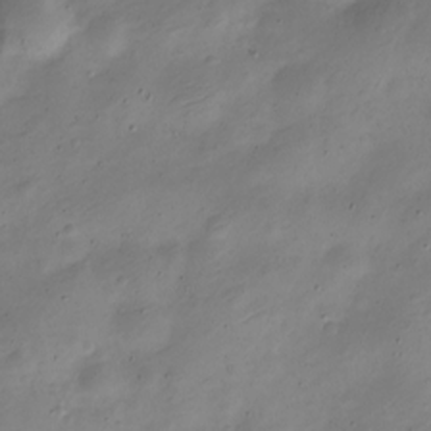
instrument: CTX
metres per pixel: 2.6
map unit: Nve
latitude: -23.2565
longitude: 106.0850
